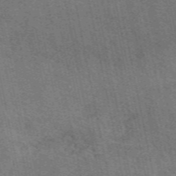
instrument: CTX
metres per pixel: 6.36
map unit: eAb
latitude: 51.3859
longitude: 107.5022
